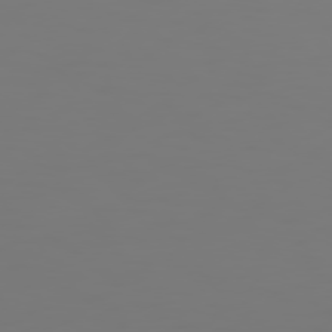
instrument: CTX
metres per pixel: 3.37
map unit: Hpe
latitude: 75.6127
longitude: -127.3293
